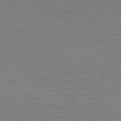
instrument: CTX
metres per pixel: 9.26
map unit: Hpe
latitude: 75.2726
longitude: -132.1956
